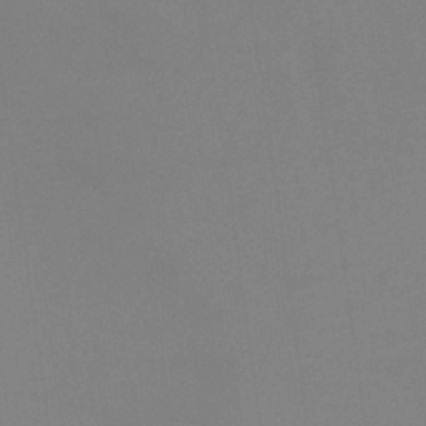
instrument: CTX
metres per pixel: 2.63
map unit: eHb
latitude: -37.9745
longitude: 75.2565
